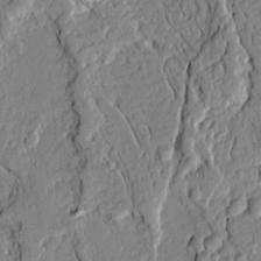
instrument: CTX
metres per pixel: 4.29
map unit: Ave
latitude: 21.2915
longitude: -129.5371
